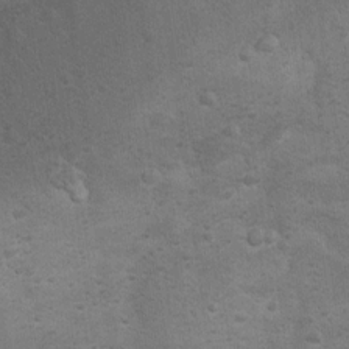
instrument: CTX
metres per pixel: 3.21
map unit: Nhu
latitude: 9.9906
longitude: -23.4993
